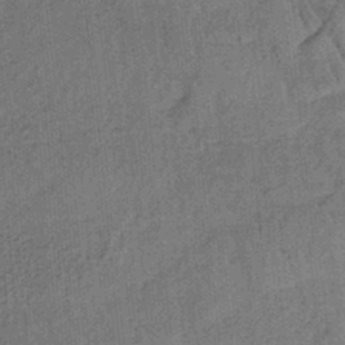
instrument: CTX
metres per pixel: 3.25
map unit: HNb
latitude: -35.8044
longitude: 55.9367
